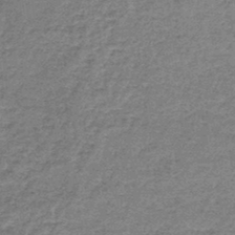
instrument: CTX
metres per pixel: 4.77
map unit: lHb
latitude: -44.1417
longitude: 66.5952
